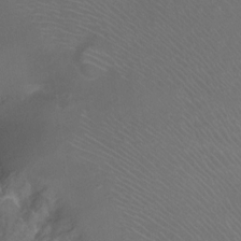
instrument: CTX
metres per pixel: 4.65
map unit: Ht
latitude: -11.5210
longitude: -44.2144
